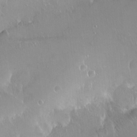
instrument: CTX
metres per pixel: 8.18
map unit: Ht
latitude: -14.3496
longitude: -41.3859
